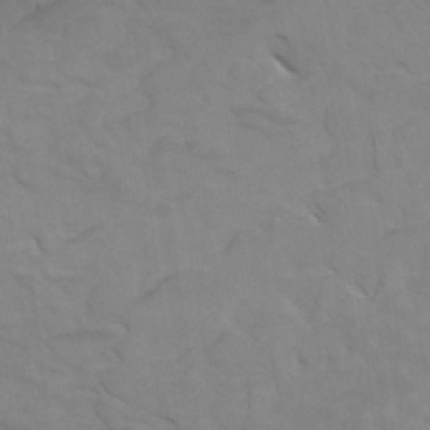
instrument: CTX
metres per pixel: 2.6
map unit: HNhu
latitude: 4.6868
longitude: -2.8947
